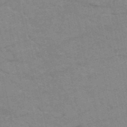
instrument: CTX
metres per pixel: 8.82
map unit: HNb
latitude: -52.1039
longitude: -43.1403
